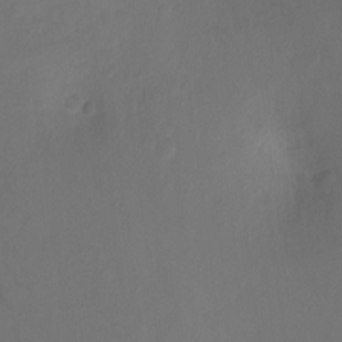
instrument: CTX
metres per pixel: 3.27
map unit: Ht
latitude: -11.8611
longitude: -35.2914
